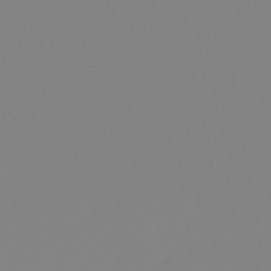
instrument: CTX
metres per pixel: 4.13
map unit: lHb
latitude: -49.4266
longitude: 74.4629
